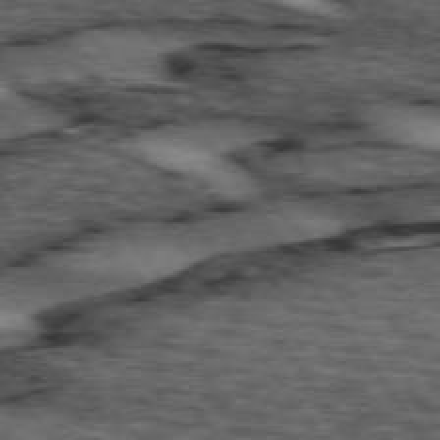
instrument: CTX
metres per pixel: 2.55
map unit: lApd
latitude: 74.1578
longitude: -73.6505
